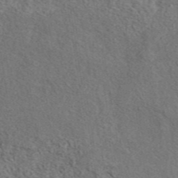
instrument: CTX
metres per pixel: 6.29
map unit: eAb
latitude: 43.4238
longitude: 110.3495
